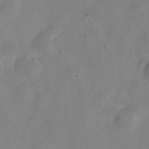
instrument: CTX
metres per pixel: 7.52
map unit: Nve
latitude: -23.3132
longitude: 107.0109
